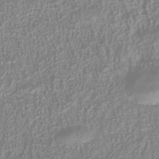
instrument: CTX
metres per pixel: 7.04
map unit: Nhu
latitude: -40.8408
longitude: -84.4034
